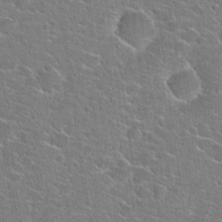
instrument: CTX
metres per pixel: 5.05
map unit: Hto
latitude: 22.5924
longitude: -44.7624
